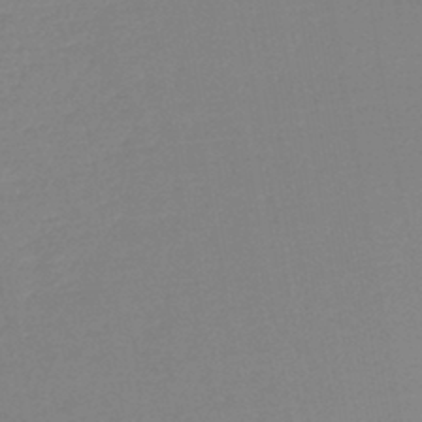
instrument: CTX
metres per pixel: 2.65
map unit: lHb
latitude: -44.5952
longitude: 60.1039
